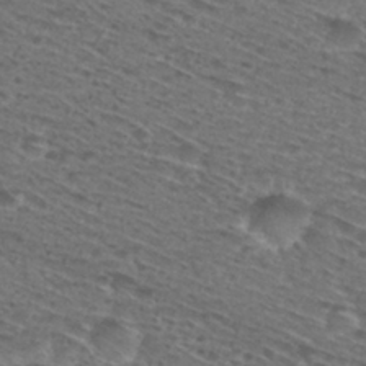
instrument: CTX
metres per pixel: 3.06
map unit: Nhu
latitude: 28.8002
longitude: -48.1578
